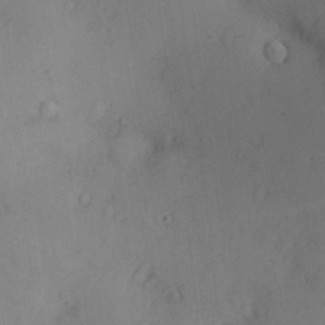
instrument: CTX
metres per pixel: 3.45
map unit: Nve
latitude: -8.8597
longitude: 174.8407
